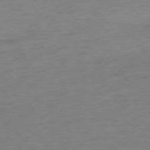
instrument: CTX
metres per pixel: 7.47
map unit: Ap
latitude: -76.2173
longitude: -64.7624
